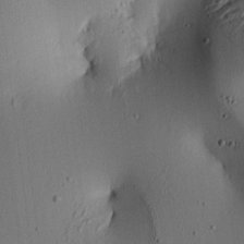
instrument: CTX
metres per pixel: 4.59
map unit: lAa
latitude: 6.1200
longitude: -113.7638
